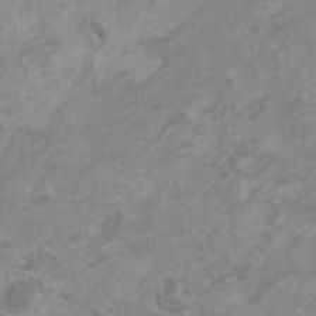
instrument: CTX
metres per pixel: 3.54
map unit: HNhu
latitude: 1.8205
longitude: -2.4601
